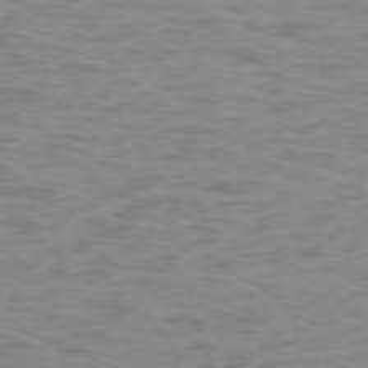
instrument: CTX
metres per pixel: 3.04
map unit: Ap
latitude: -74.1795
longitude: -80.7813
